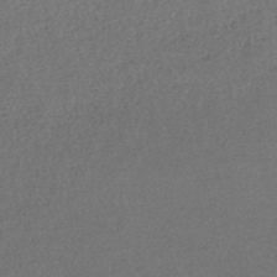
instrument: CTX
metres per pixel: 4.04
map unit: lHb
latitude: -45.1431
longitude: 58.6896
